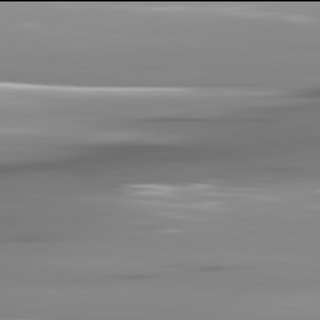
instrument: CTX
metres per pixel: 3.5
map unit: lApd
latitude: 81.9906
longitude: -141.7071
